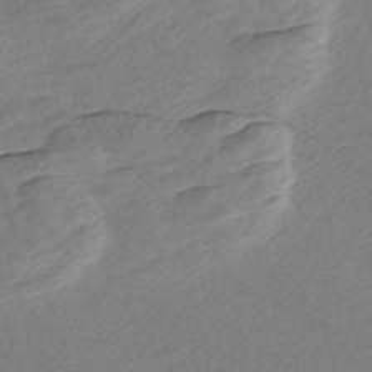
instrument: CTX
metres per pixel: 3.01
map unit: Nve
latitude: -58.1416
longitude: 54.1795
